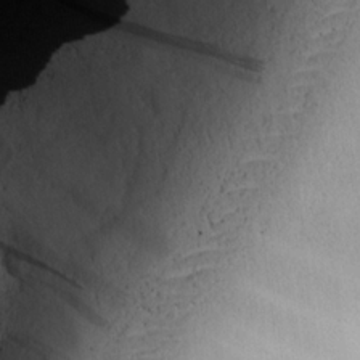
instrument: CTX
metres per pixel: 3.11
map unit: lAvf
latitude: 25.2725
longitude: -111.2537
